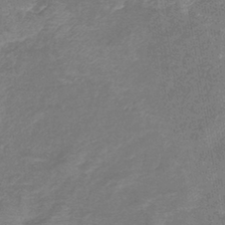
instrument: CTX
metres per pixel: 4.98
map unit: lHb
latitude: -42.0661
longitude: 79.0297
